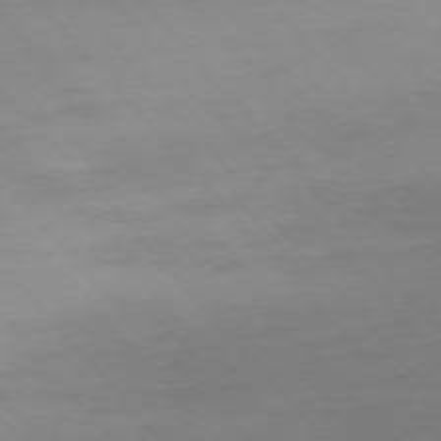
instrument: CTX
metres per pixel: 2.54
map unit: Ap
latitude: -76.0283
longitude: -80.9892
